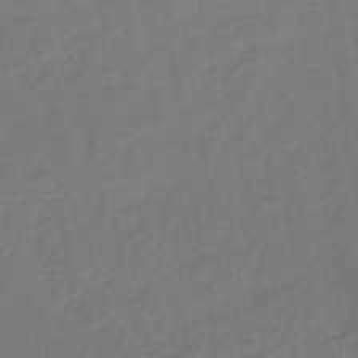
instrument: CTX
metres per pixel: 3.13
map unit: lHb
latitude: -34.9920
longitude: 65.2376
